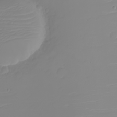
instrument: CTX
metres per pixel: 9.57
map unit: eHh
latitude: -5.7288
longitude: -84.9892
